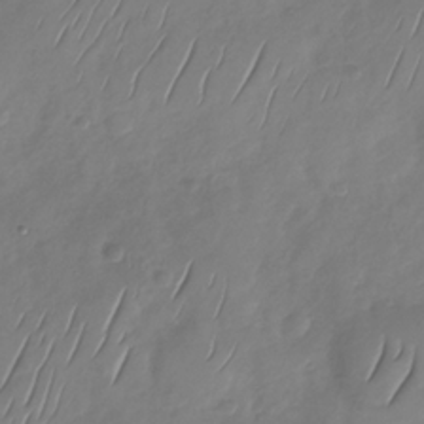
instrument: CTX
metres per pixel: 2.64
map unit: Nhu
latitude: -29.5777
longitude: -58.8947
